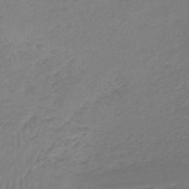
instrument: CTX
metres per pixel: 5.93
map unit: lHb
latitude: -41.7666
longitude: 59.4454
